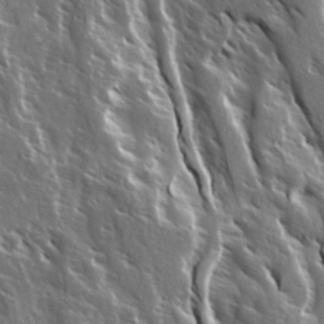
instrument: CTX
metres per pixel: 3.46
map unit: Ave
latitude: 14.7625
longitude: -133.1214
